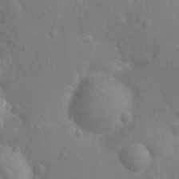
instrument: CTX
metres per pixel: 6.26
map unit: Nhu
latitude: -14.4251
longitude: -25.3292
